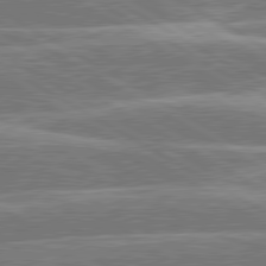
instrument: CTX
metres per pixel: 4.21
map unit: lApd
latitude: 80.5735
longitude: -131.0081
